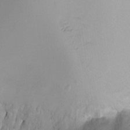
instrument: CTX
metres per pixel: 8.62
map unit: Ht
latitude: -6.5573
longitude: -29.3859
